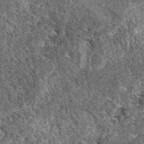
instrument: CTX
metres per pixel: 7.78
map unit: eAb
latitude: 38.1767
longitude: 110.4440
